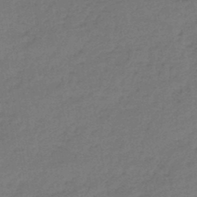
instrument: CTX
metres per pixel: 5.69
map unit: lHb
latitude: -45.1242
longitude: 69.7099
